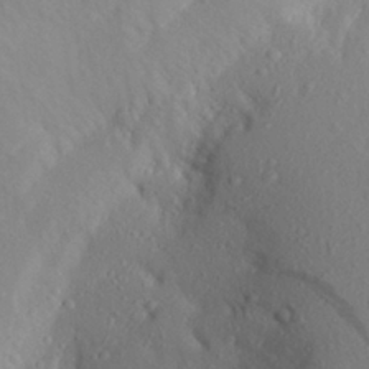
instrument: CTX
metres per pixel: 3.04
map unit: Aa
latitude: 26.5168
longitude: -147.4994
